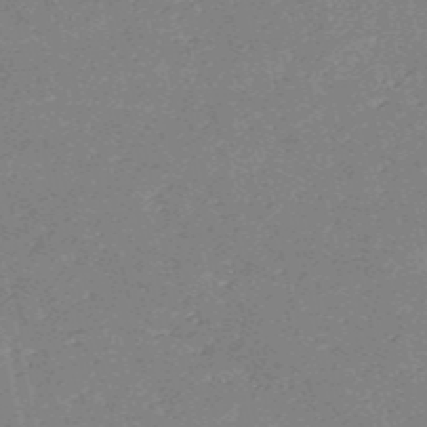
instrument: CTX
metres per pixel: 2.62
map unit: HNb
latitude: -54.3873
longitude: -40.3089
